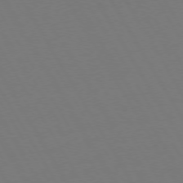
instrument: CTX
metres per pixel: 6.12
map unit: Hpe
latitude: 72.9892
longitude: -127.7639
